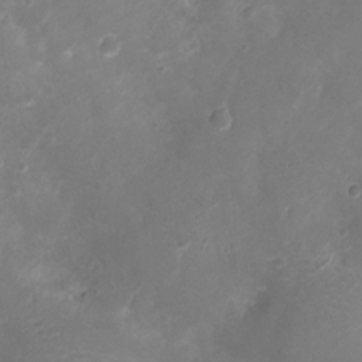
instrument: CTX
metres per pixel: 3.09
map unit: Ht
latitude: -7.8989
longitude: -18.6301
